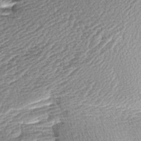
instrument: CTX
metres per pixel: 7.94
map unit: Aa
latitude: 7.9150
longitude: -137.7639
